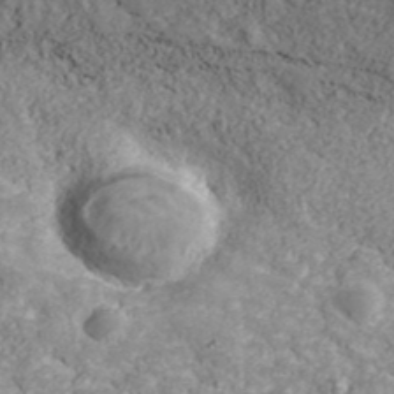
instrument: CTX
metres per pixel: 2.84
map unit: ANa
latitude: 41.3103
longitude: 30.2361
